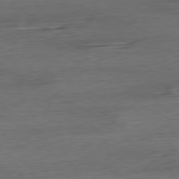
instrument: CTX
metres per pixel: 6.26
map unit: Ap
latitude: -80.8408
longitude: -95.3671
